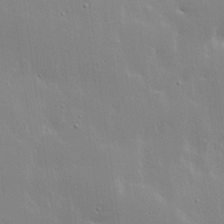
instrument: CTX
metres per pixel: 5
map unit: lHvf
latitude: 17.9339
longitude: -117.6694
